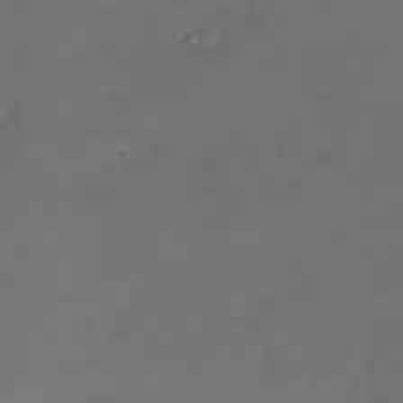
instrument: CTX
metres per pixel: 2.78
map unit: Nhe
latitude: -34.0472
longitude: -87.6694
